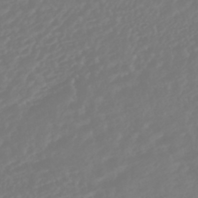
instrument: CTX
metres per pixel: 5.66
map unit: HNhu
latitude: -45.8800
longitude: 104.0850
